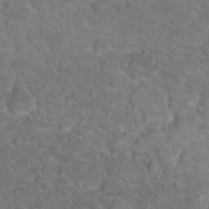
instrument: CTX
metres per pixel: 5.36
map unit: Nhu
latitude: 17.8394
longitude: -34.1577
